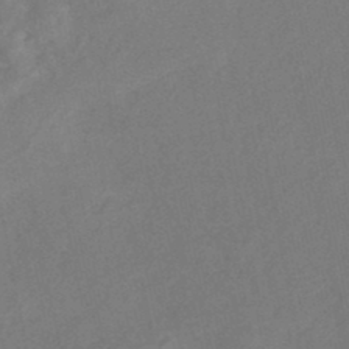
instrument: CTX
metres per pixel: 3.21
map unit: Nhe
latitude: -46.8408
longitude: -170.8002
